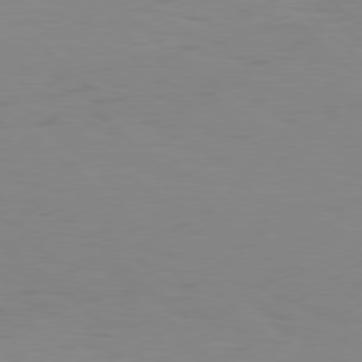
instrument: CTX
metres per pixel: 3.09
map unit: Hpe
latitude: 77.9528
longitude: -125.5560
